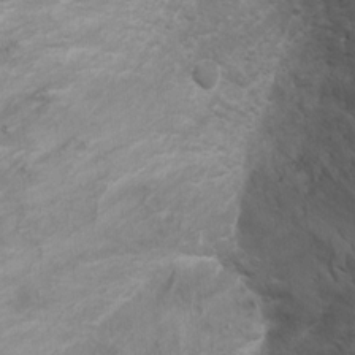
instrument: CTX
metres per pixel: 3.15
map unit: Ht
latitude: 4.8191
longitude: -29.2348
